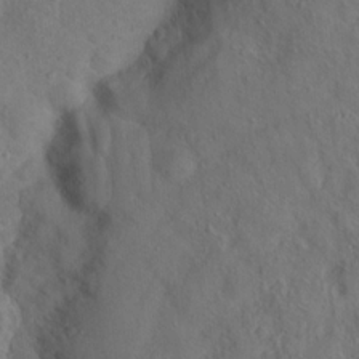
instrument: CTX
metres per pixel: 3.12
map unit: Hto
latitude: 18.6490
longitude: -39.2726
